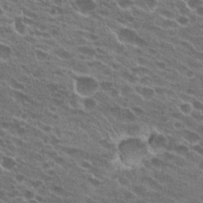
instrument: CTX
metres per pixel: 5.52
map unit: Hto
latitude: 23.9906
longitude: -41.6127
